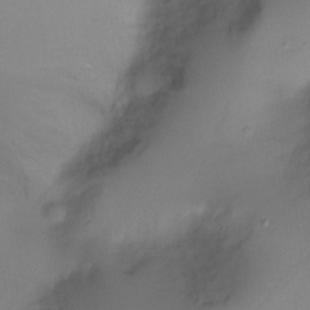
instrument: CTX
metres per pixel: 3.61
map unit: Ht
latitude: -10.1984
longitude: -29.0269
